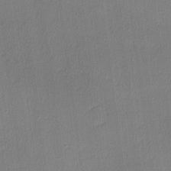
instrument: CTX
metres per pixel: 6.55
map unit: lHvf
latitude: -10.9542
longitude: -99.5182
